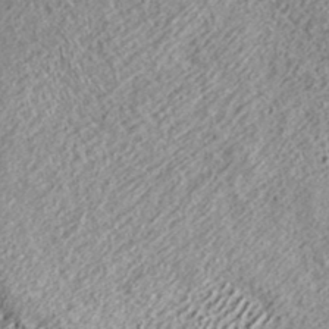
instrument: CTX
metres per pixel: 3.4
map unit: ANa
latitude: 36.4412
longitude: 17.7289
